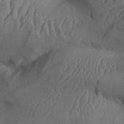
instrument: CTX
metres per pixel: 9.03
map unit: Aa
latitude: 26.0633
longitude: -134.1955
